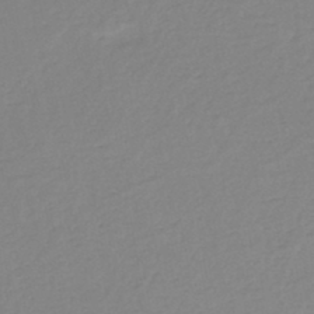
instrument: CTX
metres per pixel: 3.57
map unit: eHh
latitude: -45.7289
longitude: -28.9136
